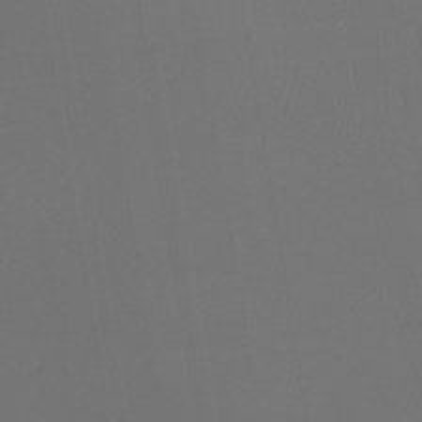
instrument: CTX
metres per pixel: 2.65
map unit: lHb
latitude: -43.2564
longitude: 67.3699
